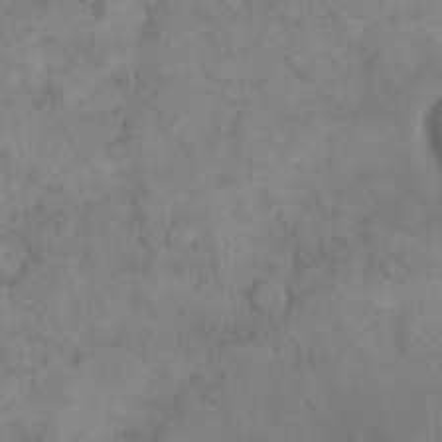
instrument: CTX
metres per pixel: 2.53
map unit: eHh
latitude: 14.5546
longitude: -67.4237
